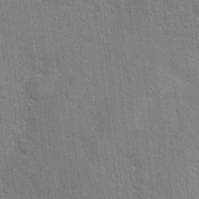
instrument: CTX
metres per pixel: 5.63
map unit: Hto
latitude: 20.9325
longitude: -52.0255
